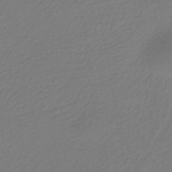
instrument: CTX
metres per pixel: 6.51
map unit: HNhu
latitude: -42.6329
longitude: 89.8044
